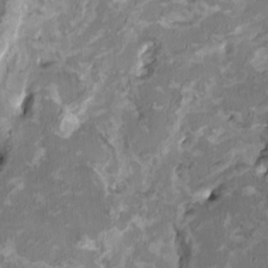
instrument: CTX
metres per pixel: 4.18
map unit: HNhu
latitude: 1.8583
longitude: -3.3104
